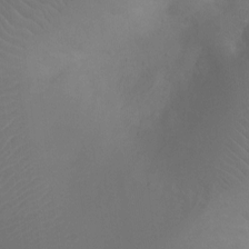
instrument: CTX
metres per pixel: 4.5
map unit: Ht
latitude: -7.3509
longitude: -19.9528
